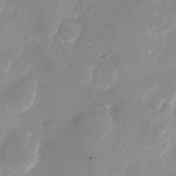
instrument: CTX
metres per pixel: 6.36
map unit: Nhu
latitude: -24.8408
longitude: -70.0255
